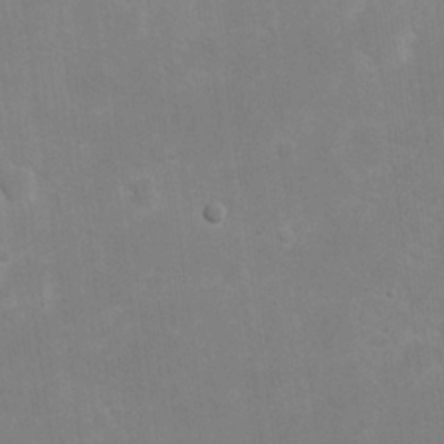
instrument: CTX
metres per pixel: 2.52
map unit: eHh
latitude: 20.1767
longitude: -69.6694
